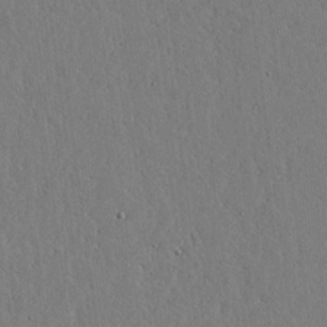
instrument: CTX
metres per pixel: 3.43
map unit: lHvf
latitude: 17.1403
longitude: -115.6693
